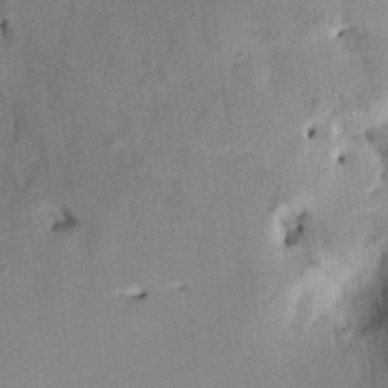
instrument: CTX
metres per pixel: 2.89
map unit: HNhu
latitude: 14.3090
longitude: 10.7463
